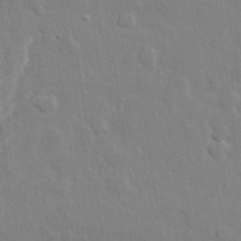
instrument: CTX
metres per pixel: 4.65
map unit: lHvf
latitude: 31.8962
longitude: -89.6883
